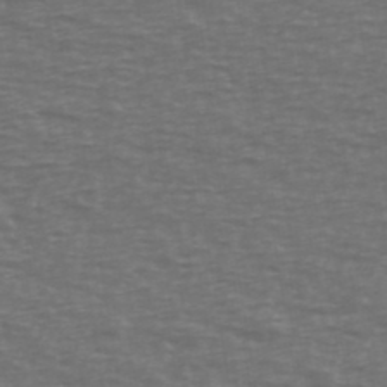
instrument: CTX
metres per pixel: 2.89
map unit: Ave
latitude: 39.4237
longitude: -113.3293
